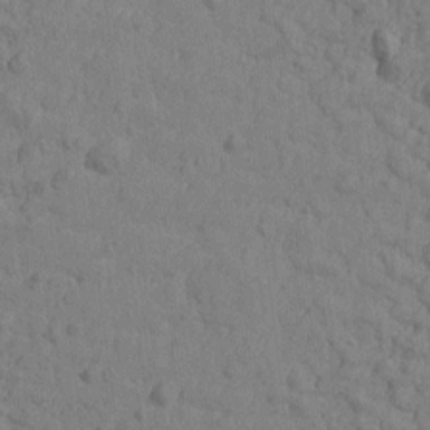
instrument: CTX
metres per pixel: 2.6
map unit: Htu
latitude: -3.0864
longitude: -175.6127
